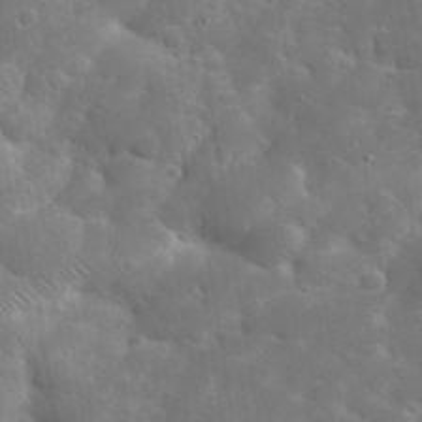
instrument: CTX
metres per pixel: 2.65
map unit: eHh
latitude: 36.9892
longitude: -67.5749
